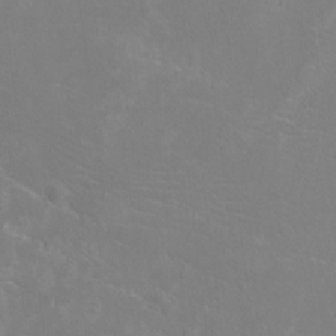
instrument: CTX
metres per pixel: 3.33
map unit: Htu
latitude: -12.0661
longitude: -72.6302
